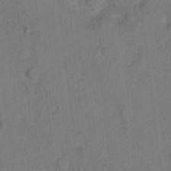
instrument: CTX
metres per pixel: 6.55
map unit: Hto
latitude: 8.5735
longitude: -35.8016
